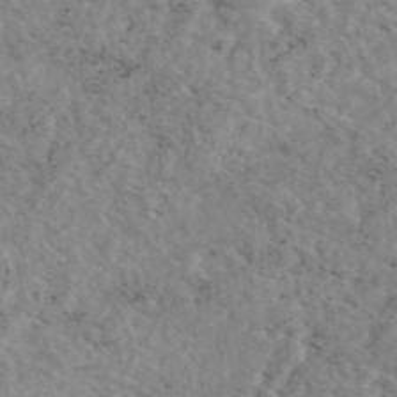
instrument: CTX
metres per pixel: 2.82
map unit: eAb
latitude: 44.7057
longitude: 114.9353
